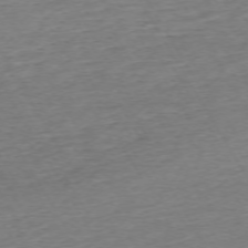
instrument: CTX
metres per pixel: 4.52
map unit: Ap
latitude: -72.8219
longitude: -69.1592
